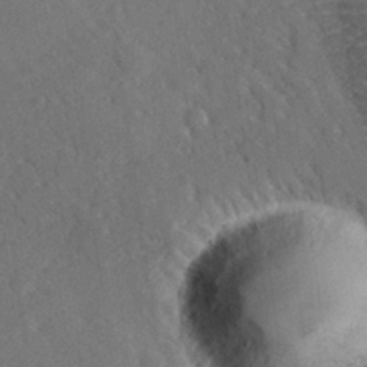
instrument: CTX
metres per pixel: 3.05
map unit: lHvf
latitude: 26.3089
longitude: 143.8611
